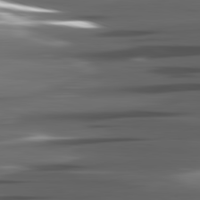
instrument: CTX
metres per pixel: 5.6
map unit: lApd
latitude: 82.1388
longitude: -140.1011
